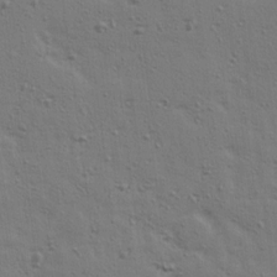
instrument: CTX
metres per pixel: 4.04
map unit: Ave
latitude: 14.8758
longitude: -105.9717
